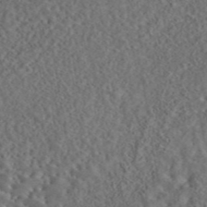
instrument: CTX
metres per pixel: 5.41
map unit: eAb
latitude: 43.9339
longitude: 116.5384
